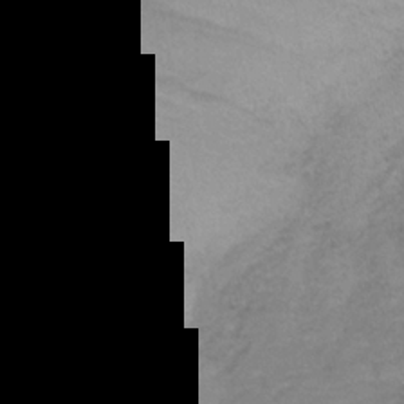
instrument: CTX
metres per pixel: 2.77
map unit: lHb
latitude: -34.8975
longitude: 66.2361
